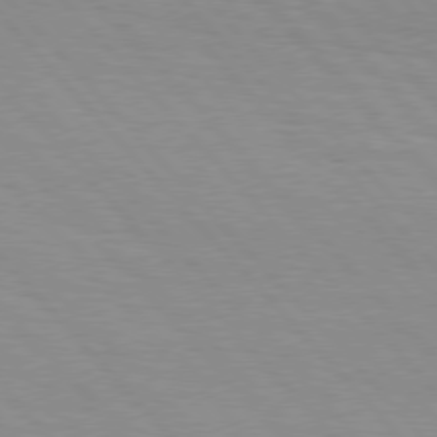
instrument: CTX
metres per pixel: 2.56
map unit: Hpe
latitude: 76.5545
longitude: -154.0444
